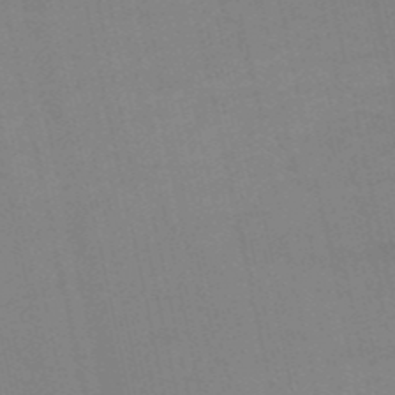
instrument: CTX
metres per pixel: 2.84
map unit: HNb
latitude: -52.7085
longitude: -47.1970
